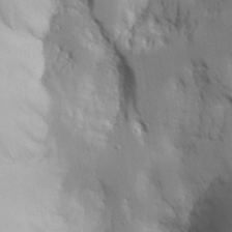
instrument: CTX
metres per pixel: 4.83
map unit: Aa
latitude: 24.9513
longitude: -126.8002
